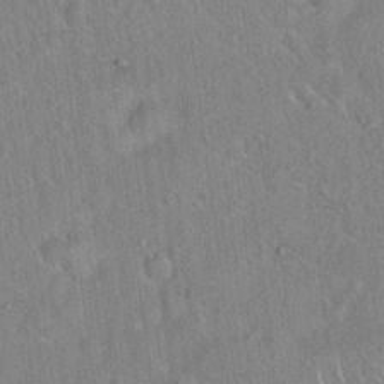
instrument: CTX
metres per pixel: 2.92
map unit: Hto
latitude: 17.9528
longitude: -52.2712
